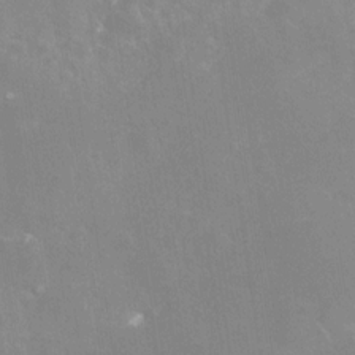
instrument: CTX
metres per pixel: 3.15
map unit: Nhe
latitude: -28.4629
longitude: -110.3656
